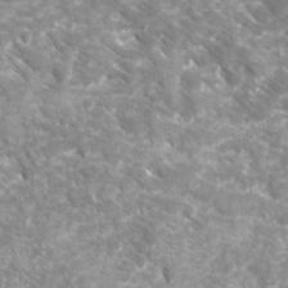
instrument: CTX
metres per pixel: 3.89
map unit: Ave
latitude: 16.6679
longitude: -131.1970
